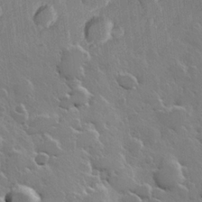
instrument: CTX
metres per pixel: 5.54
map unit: Hve
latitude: 23.1781
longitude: 148.9164
